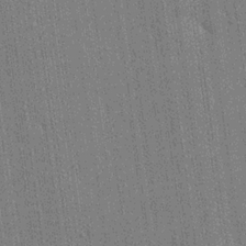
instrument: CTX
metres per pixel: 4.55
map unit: lHvf
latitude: 19.1970
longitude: 142.7841
